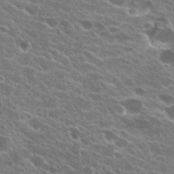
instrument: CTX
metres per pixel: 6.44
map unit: Hto
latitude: 24.1388
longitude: -38.9514
